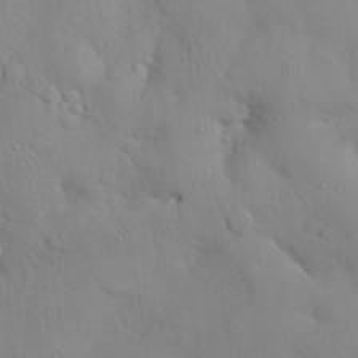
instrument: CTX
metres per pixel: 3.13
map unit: eHh
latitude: 27.7072
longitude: -75.6694
